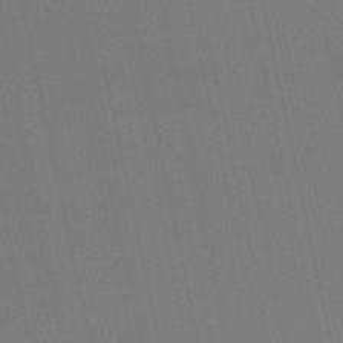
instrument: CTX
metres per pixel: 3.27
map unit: HNb
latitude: -54.2740
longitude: -35.6316
